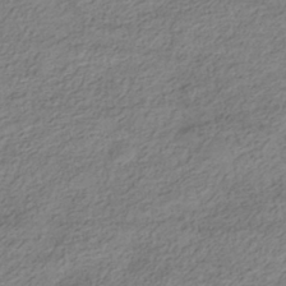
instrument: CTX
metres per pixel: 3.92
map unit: HNhu
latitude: -39.9745
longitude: 103.3132
